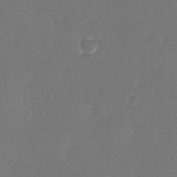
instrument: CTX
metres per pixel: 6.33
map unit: Nhu
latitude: -28.3495
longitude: -66.2711
